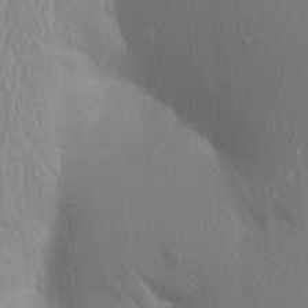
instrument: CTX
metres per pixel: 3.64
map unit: Aa
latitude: 17.5371
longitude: -149.1970
